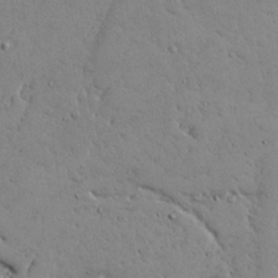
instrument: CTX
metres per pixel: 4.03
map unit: Nhu
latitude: 24.3845
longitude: -72.7247
